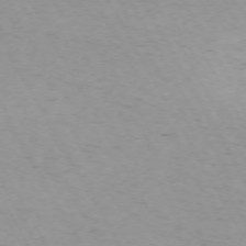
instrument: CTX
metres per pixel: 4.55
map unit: Hpe
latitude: -71.9367
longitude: 7.7477
